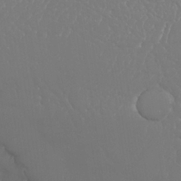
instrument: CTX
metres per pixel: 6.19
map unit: Nhu
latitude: 25.2348
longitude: -59.9339
